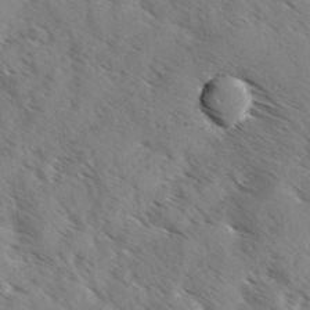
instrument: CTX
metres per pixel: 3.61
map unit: Ave
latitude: 0.6490
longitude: -110.8947
